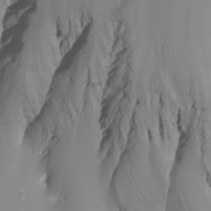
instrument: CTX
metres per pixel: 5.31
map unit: Nhu
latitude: -7.1242
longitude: -91.0647
